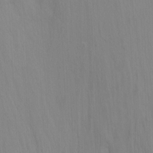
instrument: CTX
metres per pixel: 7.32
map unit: Nhu
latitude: -8.7463
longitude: -44.8380
